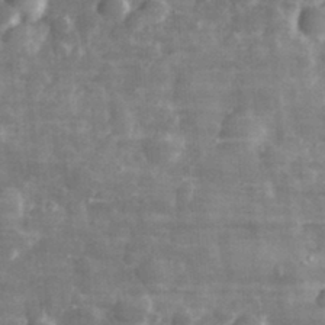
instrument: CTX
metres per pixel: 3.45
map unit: eHh
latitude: 31.8584
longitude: -71.5938
